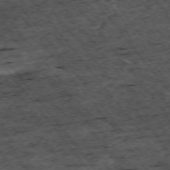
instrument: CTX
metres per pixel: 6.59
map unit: Hpe
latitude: -75.0298
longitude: 4.9163
